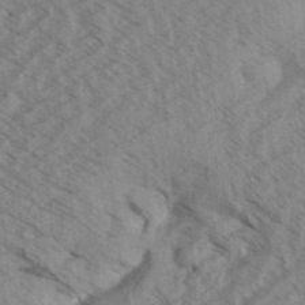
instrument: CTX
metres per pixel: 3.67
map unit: Aa
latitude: 32.3278
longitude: -139.1403
